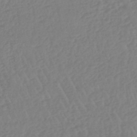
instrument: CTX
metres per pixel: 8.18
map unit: lHb
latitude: -44.9920
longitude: 70.6141
